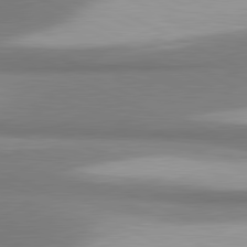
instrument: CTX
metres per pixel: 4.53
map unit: lApd
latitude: 81.3859
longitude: 167.1431
